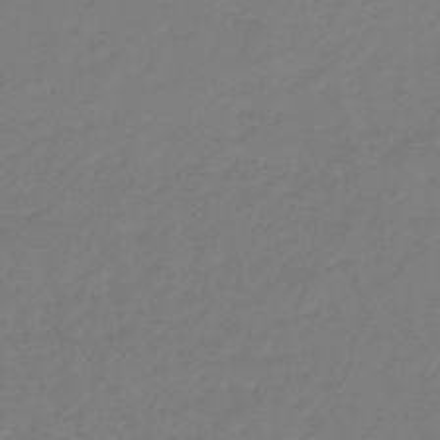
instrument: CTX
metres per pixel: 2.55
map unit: eHb
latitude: -46.5762
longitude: 81.6533
